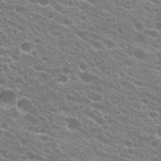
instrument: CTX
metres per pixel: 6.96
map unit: Hto
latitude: 23.9717
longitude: -36.1389
